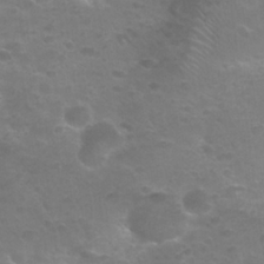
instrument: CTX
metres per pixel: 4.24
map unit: Nhu
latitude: 25.7071
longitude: -52.9703
